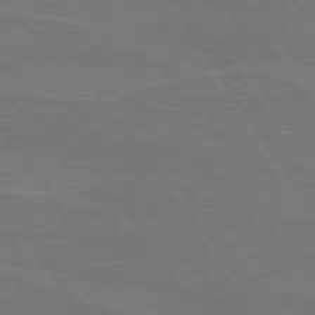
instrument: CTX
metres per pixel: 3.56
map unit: lApd
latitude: 74.2334
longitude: -56.2144
